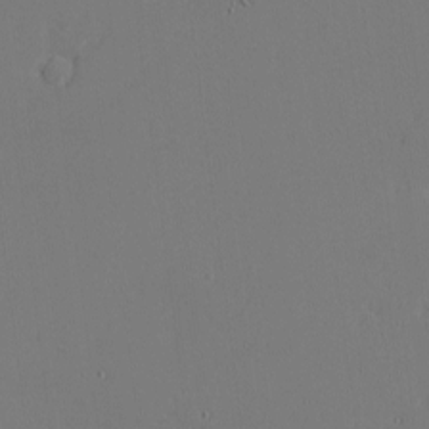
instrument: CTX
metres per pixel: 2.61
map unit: eHh
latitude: -4.4062
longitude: -80.6868
